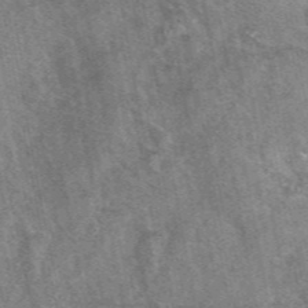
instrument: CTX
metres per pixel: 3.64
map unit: eAb
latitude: 47.7828
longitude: 119.5021
